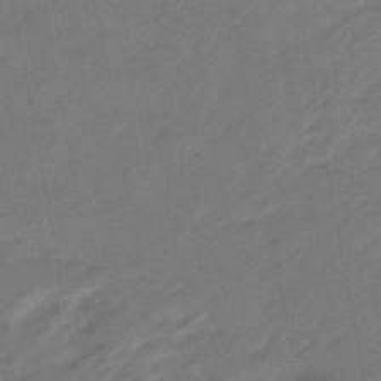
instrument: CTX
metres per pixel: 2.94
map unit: eHb
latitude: -47.2376
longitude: 85.6910
